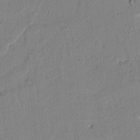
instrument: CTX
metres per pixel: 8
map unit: lAvf
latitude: 6.8947
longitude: 168.0661
